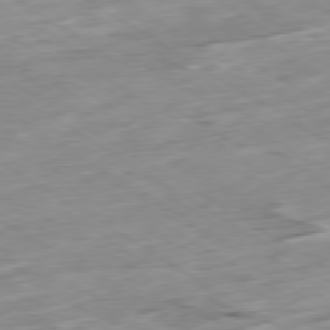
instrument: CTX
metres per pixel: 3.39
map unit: Ap
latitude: -79.8800
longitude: -88.8758
